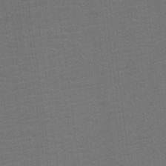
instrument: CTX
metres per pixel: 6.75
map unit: Htu
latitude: -11.6911
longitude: -71.7072
